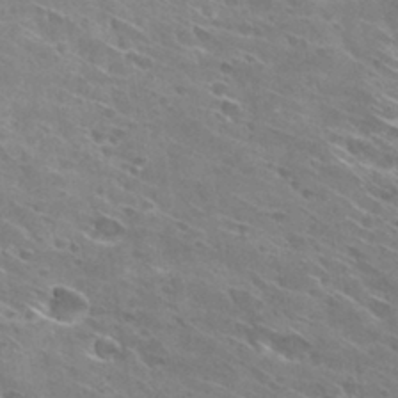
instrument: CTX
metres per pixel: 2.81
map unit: Hto
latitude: 30.5546
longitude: -45.4426
